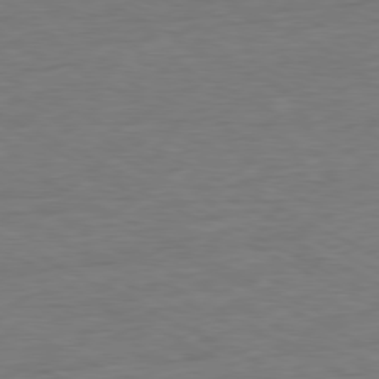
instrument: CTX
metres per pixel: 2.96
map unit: Ap
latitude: -80.1795
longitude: -82.4978
